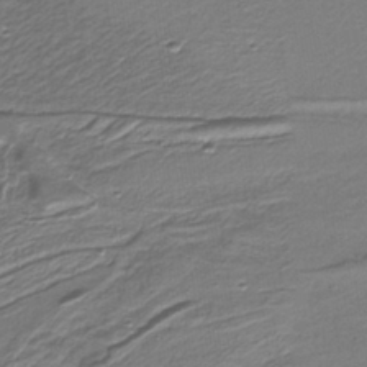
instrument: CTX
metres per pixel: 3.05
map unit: lHb
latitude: -39.1620
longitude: 53.3131
